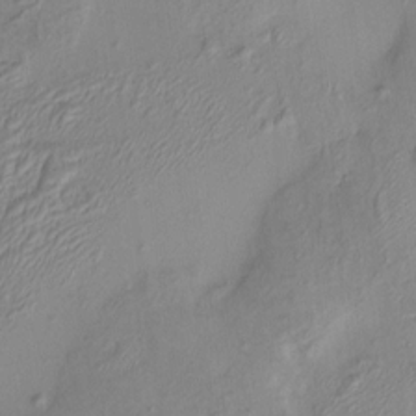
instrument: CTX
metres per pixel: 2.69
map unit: HNhu
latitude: 8.1200
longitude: -1.4048
